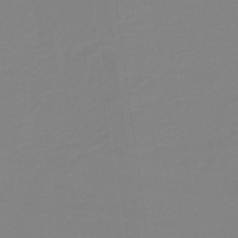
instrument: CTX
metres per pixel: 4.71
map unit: lHb
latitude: -40.8219
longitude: 51.5399
